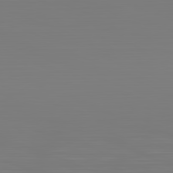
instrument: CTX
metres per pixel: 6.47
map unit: Hpe
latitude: -82.3495
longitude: 8.3306
